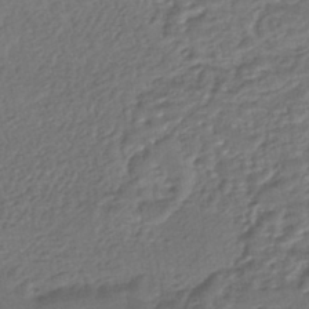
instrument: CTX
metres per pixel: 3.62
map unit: HNhu
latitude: -45.3510
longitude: 95.8989
